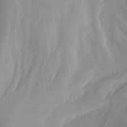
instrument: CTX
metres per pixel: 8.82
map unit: Aa
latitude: 27.6694
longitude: -146.5357
